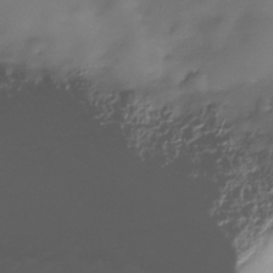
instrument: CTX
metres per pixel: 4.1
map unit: Nhe
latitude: -36.7463
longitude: -117.4804
